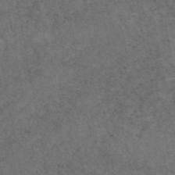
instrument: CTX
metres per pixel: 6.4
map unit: eAb
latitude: 47.7072
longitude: 116.8219
